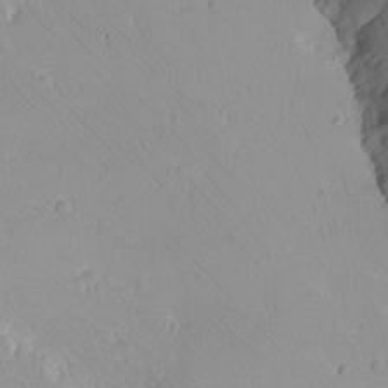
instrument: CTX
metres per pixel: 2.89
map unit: eHh
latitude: -8.2361
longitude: -69.8583
